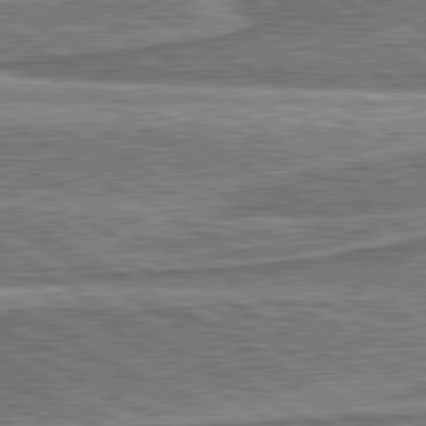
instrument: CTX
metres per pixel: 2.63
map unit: lApd
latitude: 80.4223
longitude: 172.1983
